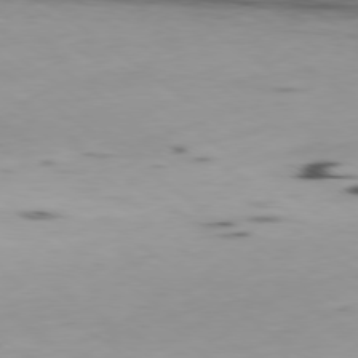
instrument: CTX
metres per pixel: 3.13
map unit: Ap
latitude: -79.3131
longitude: -63.1215
